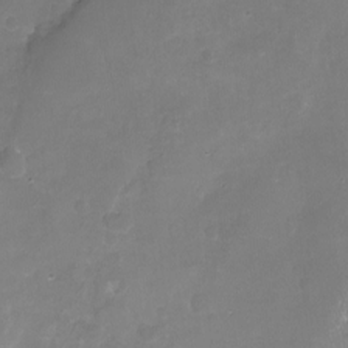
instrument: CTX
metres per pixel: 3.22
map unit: Nhu
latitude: -17.9178
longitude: -58.1011
